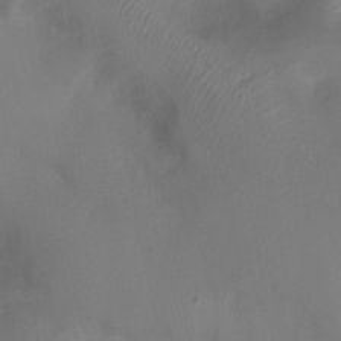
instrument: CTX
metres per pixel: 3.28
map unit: Ht
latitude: 1.5371
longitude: -21.4049
